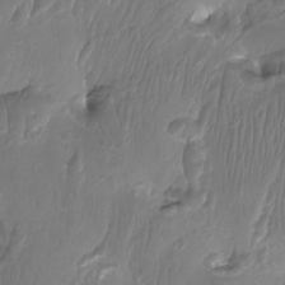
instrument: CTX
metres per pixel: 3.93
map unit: Aa
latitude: -12.6519
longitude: -68.1200
